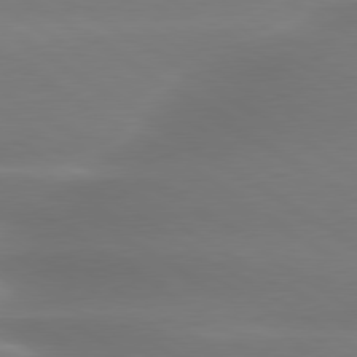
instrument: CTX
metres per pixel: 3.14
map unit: lApd
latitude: 79.9150
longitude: -134.8191
